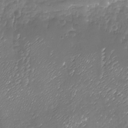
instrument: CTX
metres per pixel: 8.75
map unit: Nhu
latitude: -18.5196
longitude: -58.1011
